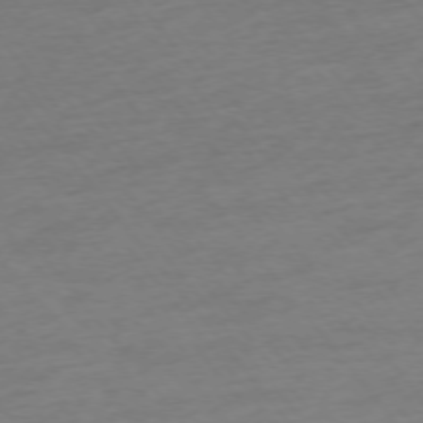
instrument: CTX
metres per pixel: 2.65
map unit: Ap
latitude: -75.6722
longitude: -83.1970
